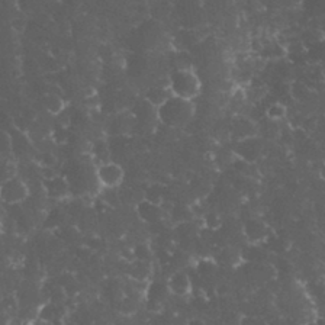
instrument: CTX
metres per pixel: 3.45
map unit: eHh
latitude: 33.5560
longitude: -64.1200
